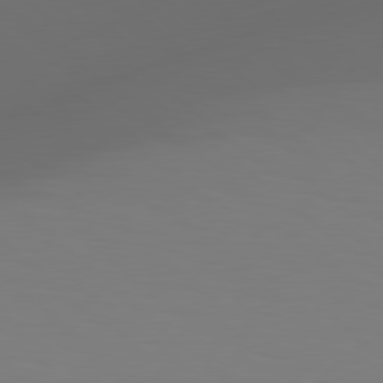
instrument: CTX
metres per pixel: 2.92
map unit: Hpe
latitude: 78.9514
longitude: -172.0444
